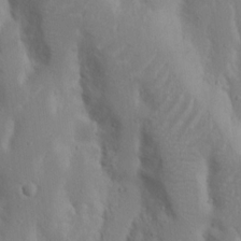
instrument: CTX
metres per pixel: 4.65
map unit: Nhu
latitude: 18.4979
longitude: -73.5938
